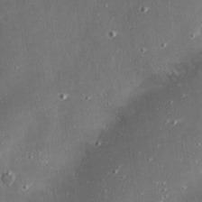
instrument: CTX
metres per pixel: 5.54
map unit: eHh
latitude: 24.4978
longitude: -89.9339
